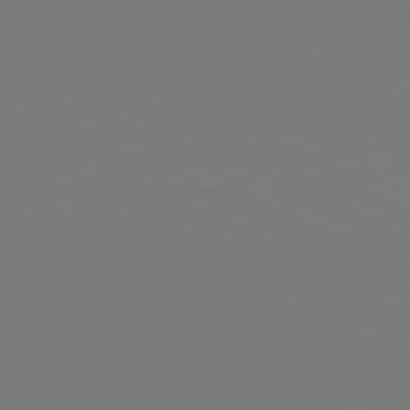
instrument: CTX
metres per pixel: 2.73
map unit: lApd
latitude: 81.8772
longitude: 146.7085
